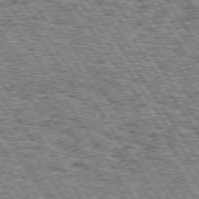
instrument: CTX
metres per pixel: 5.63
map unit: Hpe
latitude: 74.8947
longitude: -153.4049
